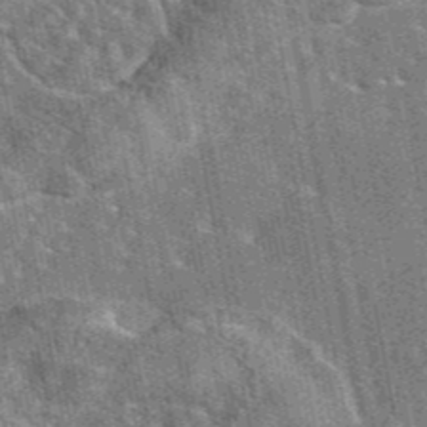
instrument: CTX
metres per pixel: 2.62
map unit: eAb
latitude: 45.1214
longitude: 110.6140
